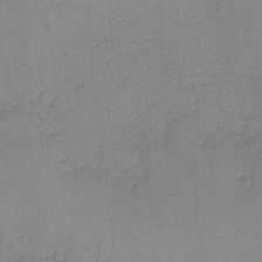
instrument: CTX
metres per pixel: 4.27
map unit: lHvf
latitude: -13.6344
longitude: -103.5749
